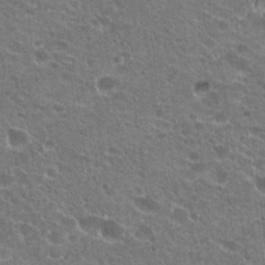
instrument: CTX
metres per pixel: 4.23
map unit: Hto
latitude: 19.8961
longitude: -33.9528
